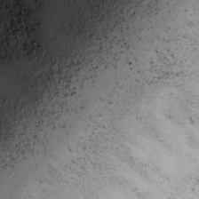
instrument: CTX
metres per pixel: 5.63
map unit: Ave
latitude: 0.2900
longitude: -110.6491
